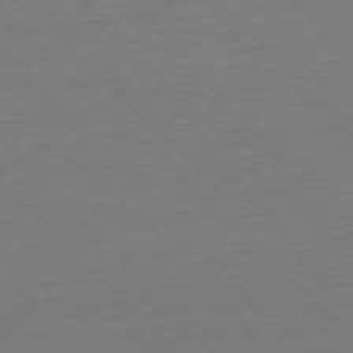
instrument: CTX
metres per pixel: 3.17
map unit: Ap
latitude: -76.8975
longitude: -91.9528
